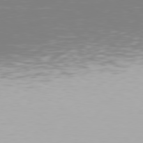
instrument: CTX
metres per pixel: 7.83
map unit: Hpe
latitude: 78.1200
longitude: -135.5182
